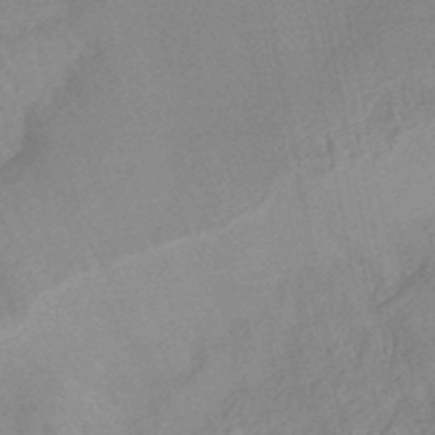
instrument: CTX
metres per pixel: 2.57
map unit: lHb
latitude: -44.5196
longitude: 79.8800
